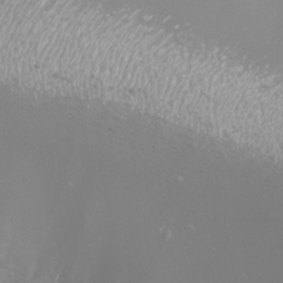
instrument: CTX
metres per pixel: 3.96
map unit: eHh
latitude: -7.4076
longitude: -77.0647
